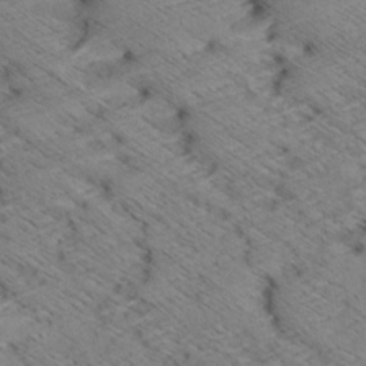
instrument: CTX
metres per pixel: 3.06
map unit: Aa
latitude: 8.7813
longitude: -140.4978
